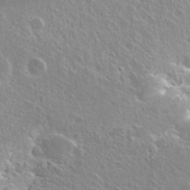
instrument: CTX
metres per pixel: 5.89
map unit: Hto
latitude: 25.4993
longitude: -44.9325
